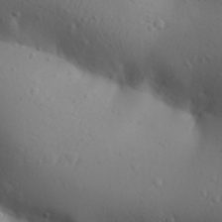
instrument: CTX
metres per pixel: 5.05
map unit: Aa
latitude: 30.6302
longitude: -146.1200
